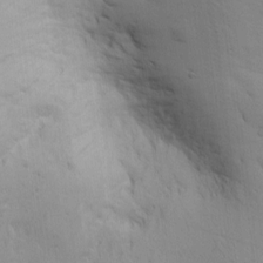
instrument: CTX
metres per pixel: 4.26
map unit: eHh
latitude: 2.5923
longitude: -78.4412
